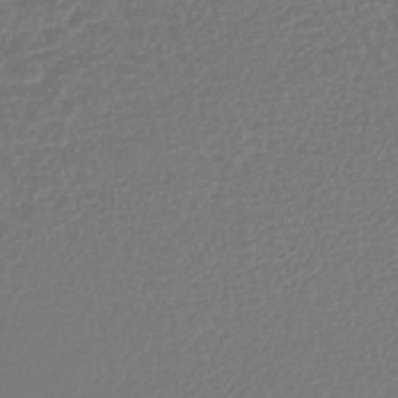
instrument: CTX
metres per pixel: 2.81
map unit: lHb
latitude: -42.0849
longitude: 72.1417
